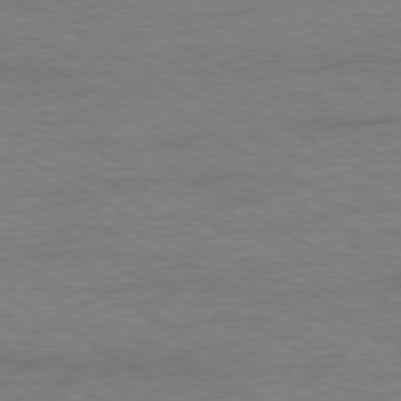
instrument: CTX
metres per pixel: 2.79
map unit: Ap
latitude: -80.0661
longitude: -86.7057
